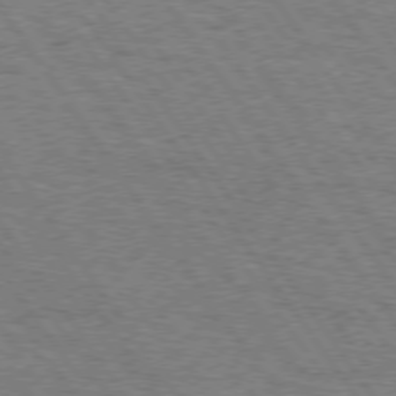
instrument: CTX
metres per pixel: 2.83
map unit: Hpe
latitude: 74.3845
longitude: -151.8583
